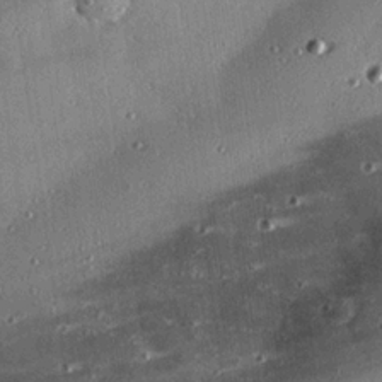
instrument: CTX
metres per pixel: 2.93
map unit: eHh
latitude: 23.9717
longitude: -89.8962
